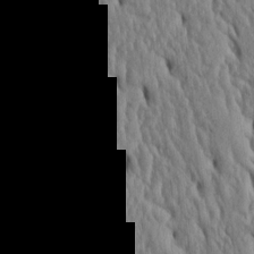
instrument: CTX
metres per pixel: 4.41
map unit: Htu
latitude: 3.3292
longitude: 150.7841
